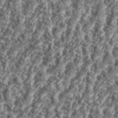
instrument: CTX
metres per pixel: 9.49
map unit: eHh
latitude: 35.3670
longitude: -137.0459
